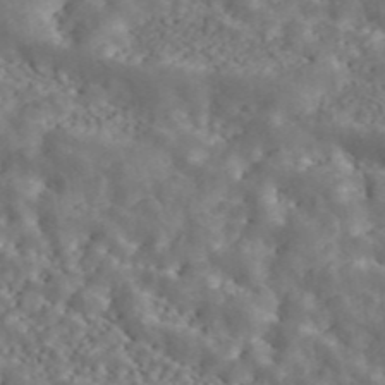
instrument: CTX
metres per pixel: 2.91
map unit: ANa
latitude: 45.1970
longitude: 21.5021
